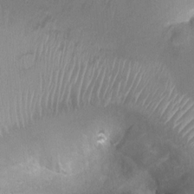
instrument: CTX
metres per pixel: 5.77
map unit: Ht
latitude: -1.4833
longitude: -19.8961
